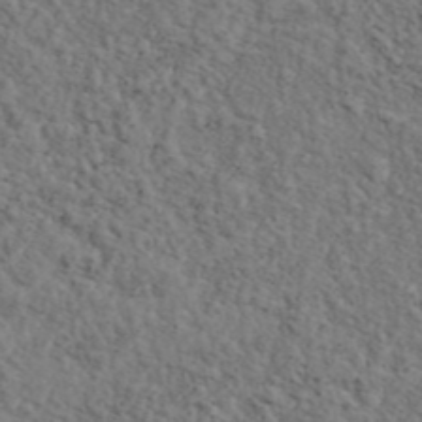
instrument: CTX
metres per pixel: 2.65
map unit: eAb
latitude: 43.4049
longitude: 112.6141
